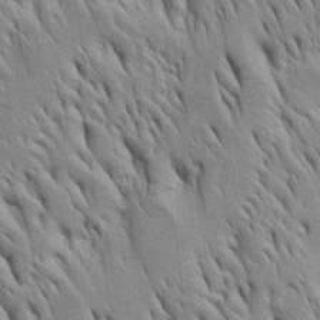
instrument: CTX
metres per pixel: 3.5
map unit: Htu
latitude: -4.4440
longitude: 151.0486
